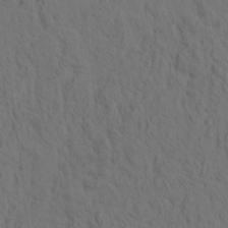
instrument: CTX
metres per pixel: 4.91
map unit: eHh
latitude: -1.5588
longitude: 17.7667
